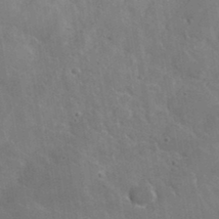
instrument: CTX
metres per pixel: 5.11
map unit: lHvf
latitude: 36.3845
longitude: -92.2522
